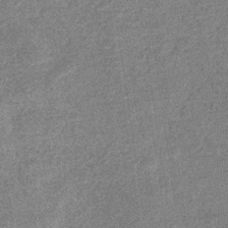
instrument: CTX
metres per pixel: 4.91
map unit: eHb
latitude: -34.2739
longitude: 78.4251
